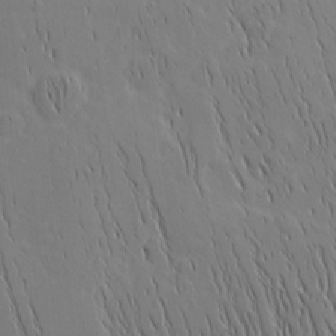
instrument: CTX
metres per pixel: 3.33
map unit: Nhu
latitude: -4.9541
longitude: -151.8583
